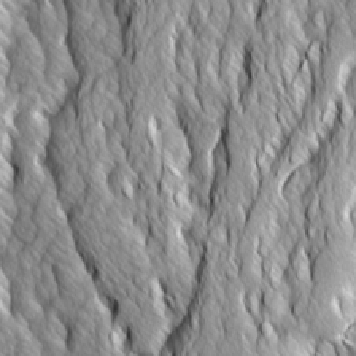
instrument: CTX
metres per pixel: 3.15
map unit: Ave
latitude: 14.4223
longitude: -133.7261
